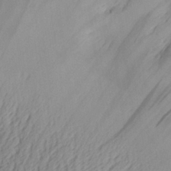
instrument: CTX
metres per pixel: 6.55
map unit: Aa
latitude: 29.2915
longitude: -134.2333
